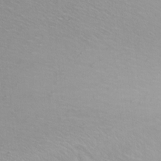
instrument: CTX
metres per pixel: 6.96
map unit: Htu
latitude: -6.2550
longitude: -69.0269
